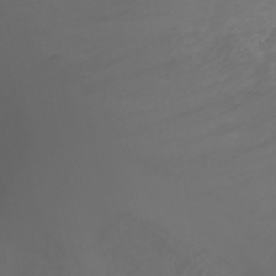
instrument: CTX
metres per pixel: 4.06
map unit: Ht
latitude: 0.6679
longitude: -21.7261
